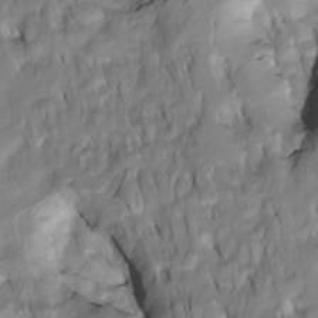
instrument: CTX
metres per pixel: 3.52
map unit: Htu
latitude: -4.3495
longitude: 150.0849
